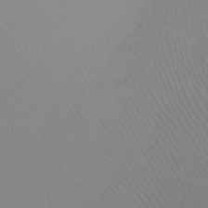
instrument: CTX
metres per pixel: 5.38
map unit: Ht
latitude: -8.2550
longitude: -37.7828
